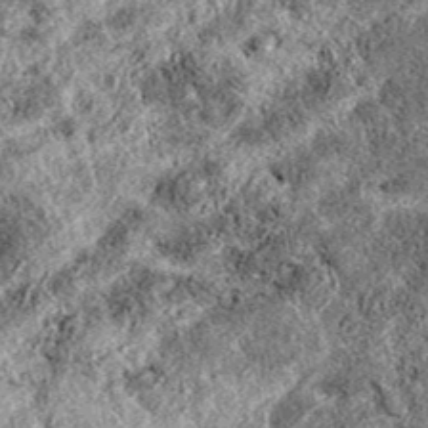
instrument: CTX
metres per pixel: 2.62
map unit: eAb
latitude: 38.8002
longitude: 111.4643
